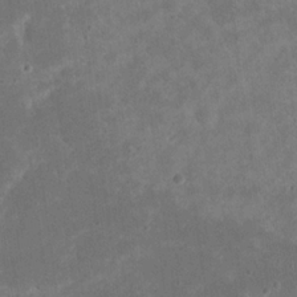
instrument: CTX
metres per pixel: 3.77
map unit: eHh
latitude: 20.0444
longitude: -63.4805
